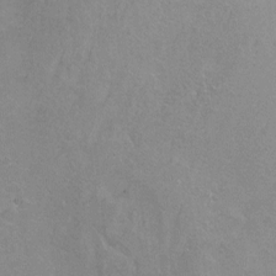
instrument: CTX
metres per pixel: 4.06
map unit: Nhu
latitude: -6.4251
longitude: -48.2334
